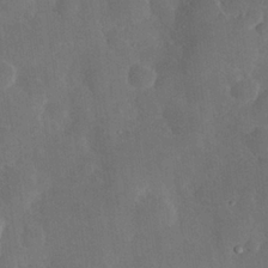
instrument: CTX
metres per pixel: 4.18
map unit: Hve
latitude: 25.4048
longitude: 150.6518
